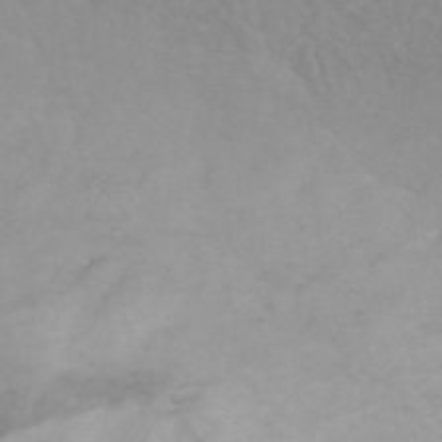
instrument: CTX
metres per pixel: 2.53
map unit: ANa
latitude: 45.0269
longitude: 22.6708
